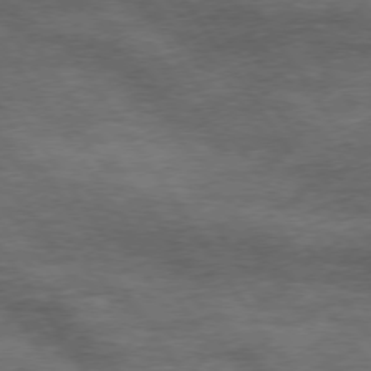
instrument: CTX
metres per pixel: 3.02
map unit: Hpe
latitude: 74.3845
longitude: -142.2901
